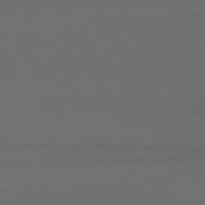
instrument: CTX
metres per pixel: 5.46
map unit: Hpe
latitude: 78.4979
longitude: -133.2915
